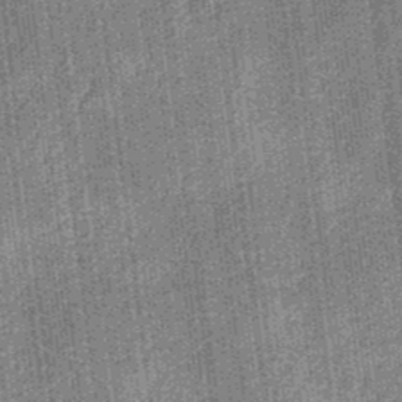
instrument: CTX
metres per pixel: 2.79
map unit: eHb
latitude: -32.1606
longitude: 73.9745
